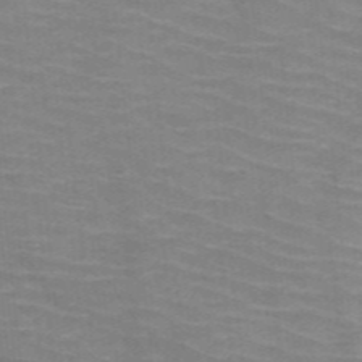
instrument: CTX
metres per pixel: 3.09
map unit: HNb
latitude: -47.4454
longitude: -46.0255
